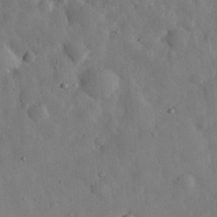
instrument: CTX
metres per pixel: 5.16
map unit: eHh
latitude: 29.9717
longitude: -77.6316
